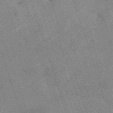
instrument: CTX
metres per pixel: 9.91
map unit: HNb
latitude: -54.0850
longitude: -48.2334
